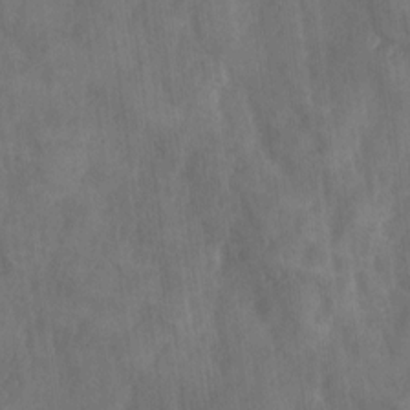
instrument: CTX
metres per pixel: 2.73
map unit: Ave
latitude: 18.1200
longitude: -131.7261
